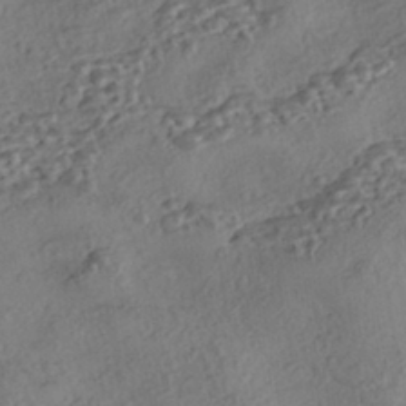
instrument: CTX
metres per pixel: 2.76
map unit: eHh
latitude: -43.1242
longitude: 121.3887
